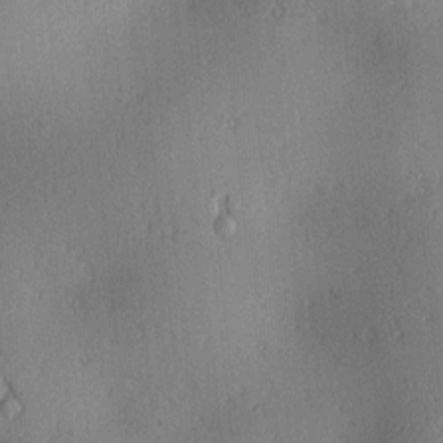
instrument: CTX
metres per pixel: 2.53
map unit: lAa
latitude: 1.8016
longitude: -116.3467
